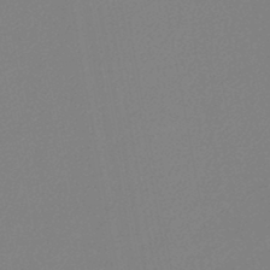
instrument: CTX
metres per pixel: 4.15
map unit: lHb
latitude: -45.6911
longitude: 74.7652
